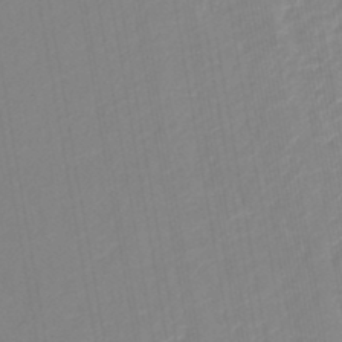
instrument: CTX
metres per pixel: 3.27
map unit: lHb
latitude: -44.9353
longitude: 60.8408
